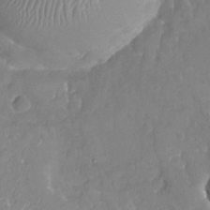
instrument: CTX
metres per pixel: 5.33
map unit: Nhu
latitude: -20.0850
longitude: -58.2145
